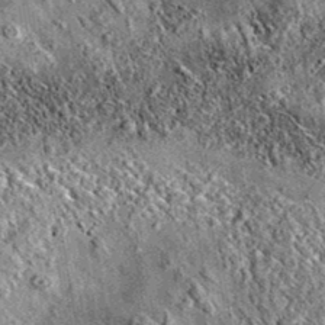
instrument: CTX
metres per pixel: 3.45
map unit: eAb
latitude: 36.0822
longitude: 111.5966
